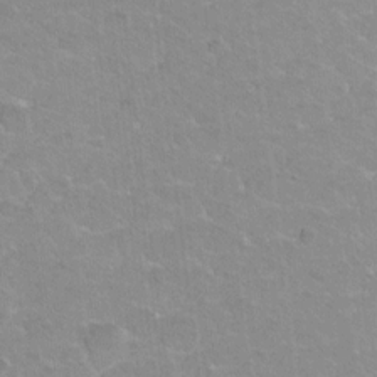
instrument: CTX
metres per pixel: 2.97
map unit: Hto
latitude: 2.3656
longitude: -32.6868
